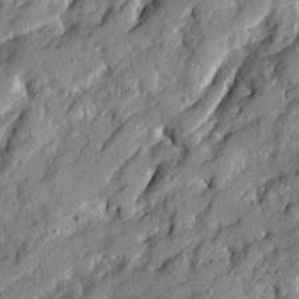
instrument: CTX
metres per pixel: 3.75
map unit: Ave
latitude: 19.6127
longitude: -129.4804
